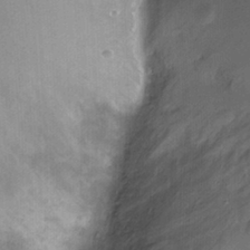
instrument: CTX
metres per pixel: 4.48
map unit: Ht
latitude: -5.1053
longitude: -29.1214
